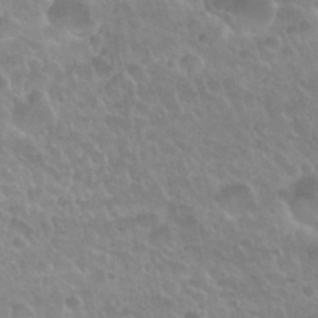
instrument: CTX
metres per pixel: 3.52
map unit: Nhu
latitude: 29.7827
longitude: -55.0269
